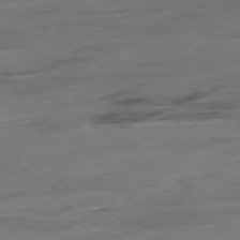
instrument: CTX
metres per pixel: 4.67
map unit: Hpe
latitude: -78.9919
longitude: -16.5357
